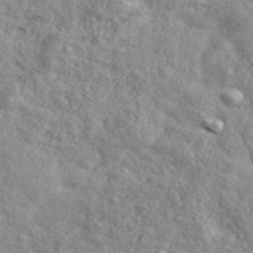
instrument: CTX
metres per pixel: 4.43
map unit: ANa
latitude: 44.4601
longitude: -85.5182
